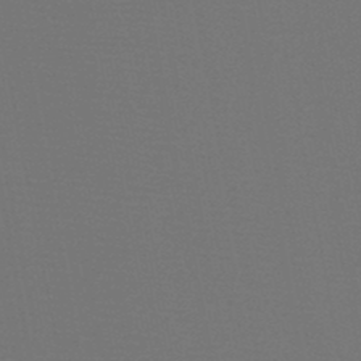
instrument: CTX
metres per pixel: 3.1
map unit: HNb
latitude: -47.5777
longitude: -43.0836
